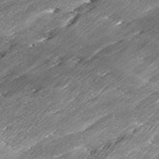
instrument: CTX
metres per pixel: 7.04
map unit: Ave
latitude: 16.8002
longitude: -136.9325
